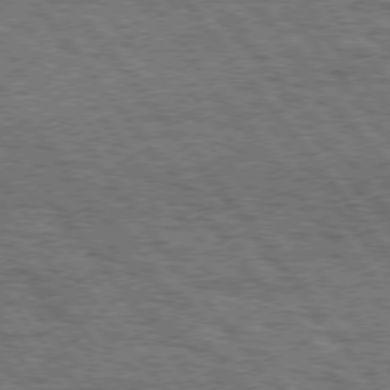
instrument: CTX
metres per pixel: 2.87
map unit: Hpe
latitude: 74.7435
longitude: -139.9339
